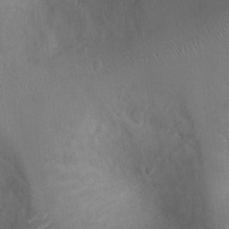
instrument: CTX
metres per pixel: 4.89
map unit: Ht
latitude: 1.8961
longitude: -19.7071
